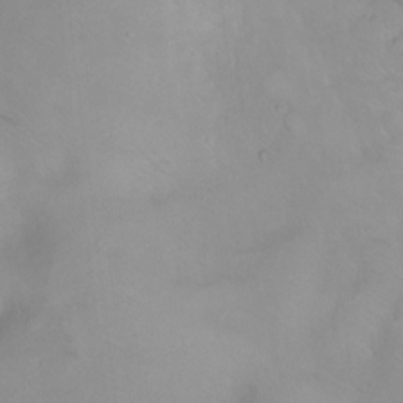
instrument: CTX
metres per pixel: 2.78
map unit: Ht
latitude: 1.5560
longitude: -36.6491
